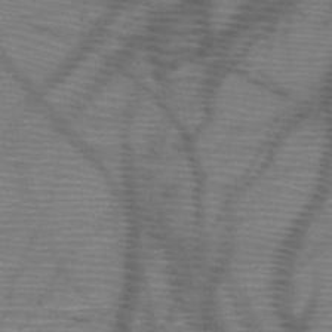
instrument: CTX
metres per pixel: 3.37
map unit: HNb
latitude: -46.8786
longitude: -40.7057
